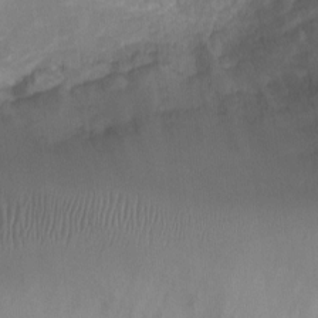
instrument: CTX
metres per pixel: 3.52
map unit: Ht
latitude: -3.1998
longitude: -20.5546
